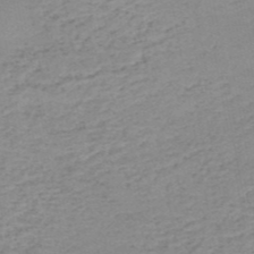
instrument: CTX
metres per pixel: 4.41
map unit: HNb
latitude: -51.3699
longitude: -53.0648
